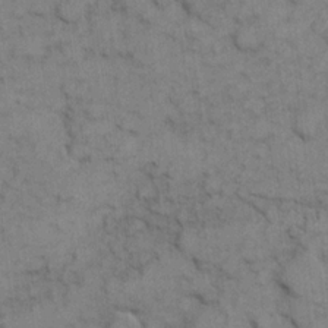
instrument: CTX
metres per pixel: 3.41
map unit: eHh
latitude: 7.4993
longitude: -65.0836
